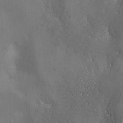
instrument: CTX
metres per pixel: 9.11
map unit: Ave
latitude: 2.3278
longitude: -112.5546
